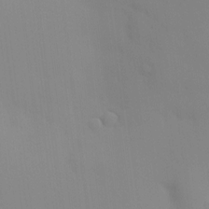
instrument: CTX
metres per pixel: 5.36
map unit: HNhu
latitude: 7.1970
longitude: 12.5196
